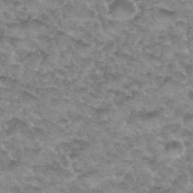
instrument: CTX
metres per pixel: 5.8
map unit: Hto
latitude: 34.1577
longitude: -48.5735
